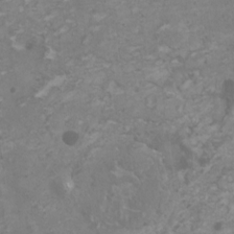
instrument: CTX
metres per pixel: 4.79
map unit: HNhu
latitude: 1.9528
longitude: -1.7260
